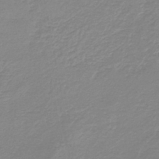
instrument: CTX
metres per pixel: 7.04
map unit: lHb
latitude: -44.2173
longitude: 62.5573
